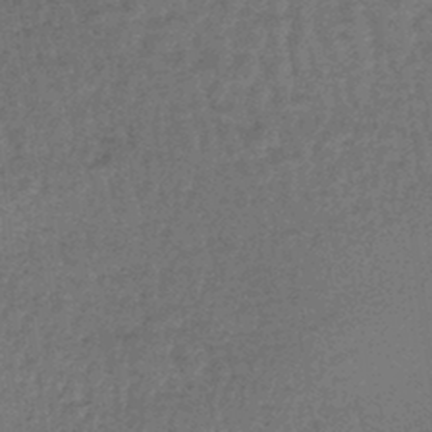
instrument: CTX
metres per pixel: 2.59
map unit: lHb
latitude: -43.5588
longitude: 66.3873
